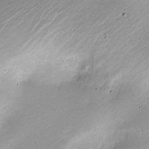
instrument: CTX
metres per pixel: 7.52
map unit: Nhe
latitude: -20.0850
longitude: 143.9178
